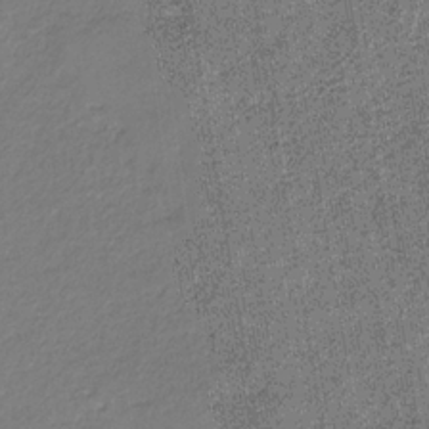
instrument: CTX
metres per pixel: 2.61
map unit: eHb
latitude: -30.4440
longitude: 67.4643
